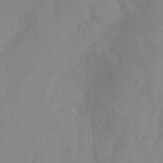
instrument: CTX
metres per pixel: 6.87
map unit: Ht
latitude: -15.3510
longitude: -55.6505
